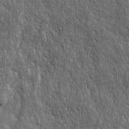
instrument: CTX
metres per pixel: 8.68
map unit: Ave
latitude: 15.9151
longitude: -134.4979
